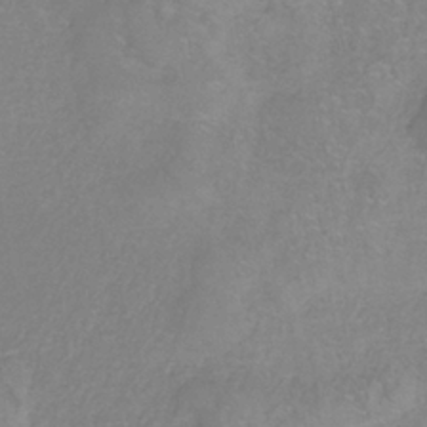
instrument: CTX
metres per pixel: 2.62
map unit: HNb
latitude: -35.0486
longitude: 56.0283
